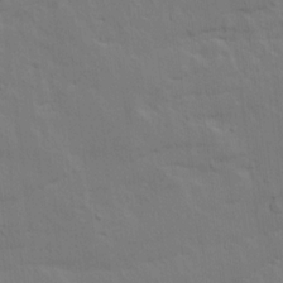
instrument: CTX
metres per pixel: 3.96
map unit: Ave
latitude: 16.2523
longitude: -138.7624
